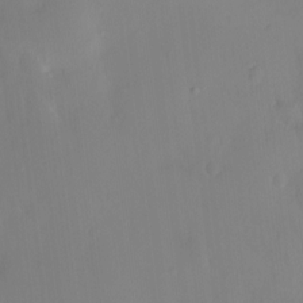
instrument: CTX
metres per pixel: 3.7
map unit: HNhu
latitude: 6.4979
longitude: 1.6722
